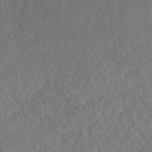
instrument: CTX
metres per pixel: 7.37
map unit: eAb
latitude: 43.5560
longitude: 109.0297
